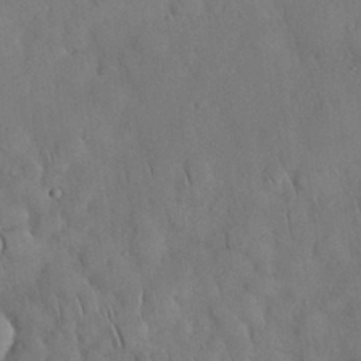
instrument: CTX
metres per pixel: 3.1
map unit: Nhu
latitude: 27.8017
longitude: -69.1592
